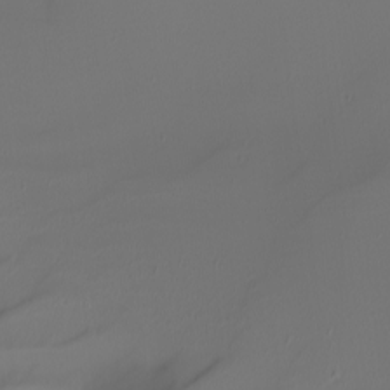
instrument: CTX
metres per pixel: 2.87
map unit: Nhu
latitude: -4.7841
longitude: -95.4805
